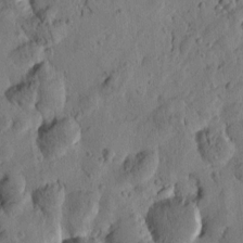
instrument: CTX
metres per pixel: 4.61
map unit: Htu
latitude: -0.3307
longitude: -177.9150
